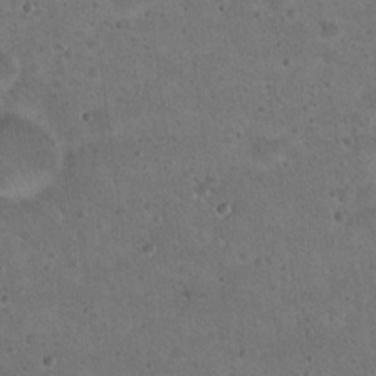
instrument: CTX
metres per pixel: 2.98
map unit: Nhu
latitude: 18.4223
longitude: -29.7260
